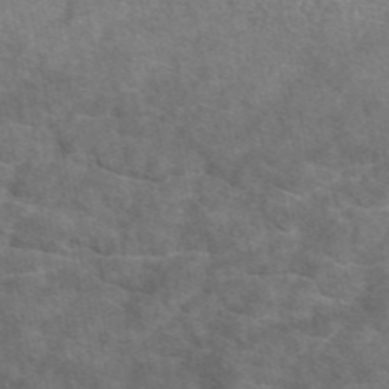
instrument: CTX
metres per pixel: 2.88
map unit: eAb
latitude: 46.8380
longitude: 101.9556
